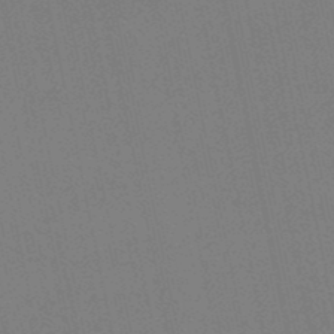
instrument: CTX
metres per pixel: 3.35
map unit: lHb
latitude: -48.6897
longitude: 69.0864
